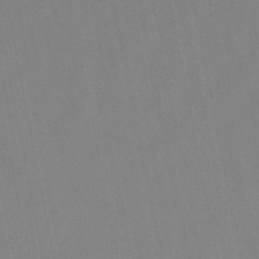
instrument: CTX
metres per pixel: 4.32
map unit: lHb
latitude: -48.6330
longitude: 70.2173
